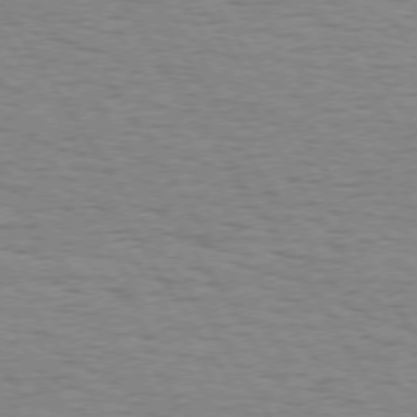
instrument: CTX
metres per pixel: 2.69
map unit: Hpe
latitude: 73.1593
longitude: -143.7261
